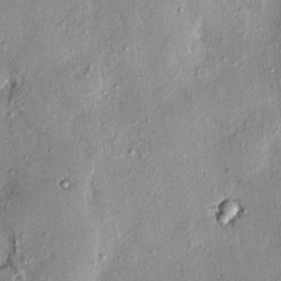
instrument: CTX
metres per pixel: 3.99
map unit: eHh
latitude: 0.1577
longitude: 15.8800
